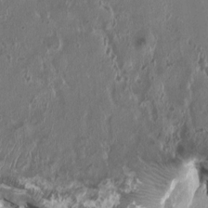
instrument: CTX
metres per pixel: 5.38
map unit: HNhu
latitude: 4.4223
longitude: -3.1781
